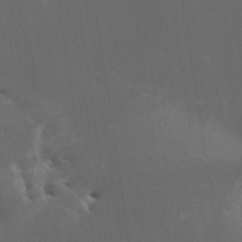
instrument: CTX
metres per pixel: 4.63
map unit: HNhu
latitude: 4.5735
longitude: 13.4832
